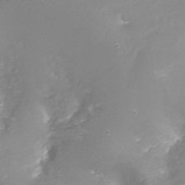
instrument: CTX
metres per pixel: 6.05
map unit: Ht
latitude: -16.6330
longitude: -43.8394
